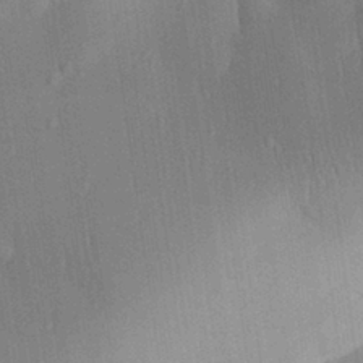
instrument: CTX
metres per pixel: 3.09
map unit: Aa
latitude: 29.6127
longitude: -144.3656
